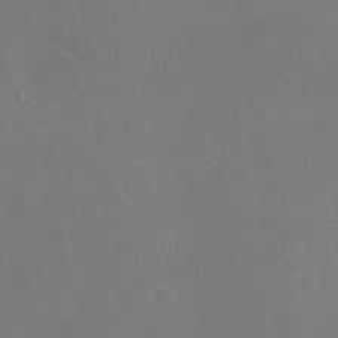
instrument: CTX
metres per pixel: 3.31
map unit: Nhu
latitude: -16.3118
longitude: -56.2144
